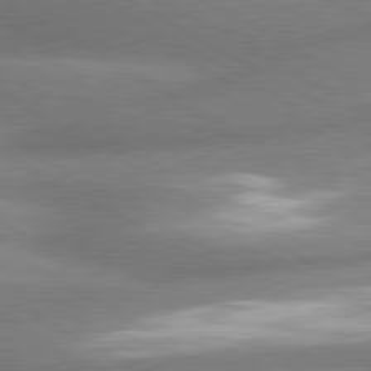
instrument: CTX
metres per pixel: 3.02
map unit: lApd
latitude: 80.2522
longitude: -163.6505
